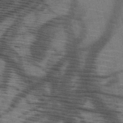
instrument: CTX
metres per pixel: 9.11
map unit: HNb
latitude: -50.9353
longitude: -44.4223
